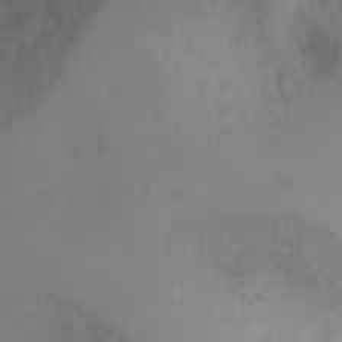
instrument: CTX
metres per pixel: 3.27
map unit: Ht
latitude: -2.7841
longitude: -33.3671
